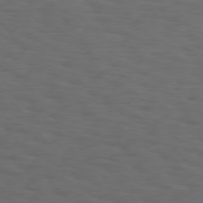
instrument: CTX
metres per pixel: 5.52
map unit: Hpe
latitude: 75.6505
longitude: -131.5560
